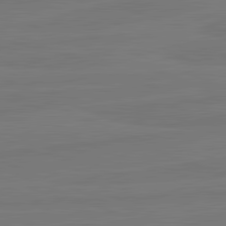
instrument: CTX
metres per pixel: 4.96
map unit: lApd
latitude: 82.0255
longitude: -179.5183
